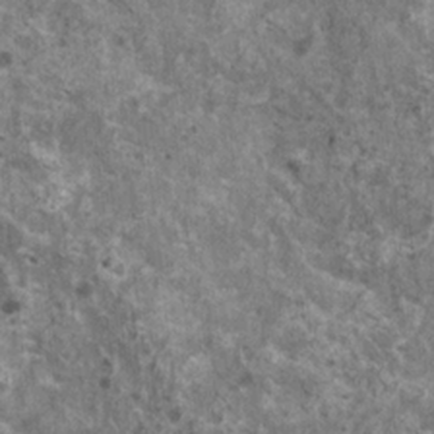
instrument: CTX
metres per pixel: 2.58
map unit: HNhu
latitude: 2.0822
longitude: 4.5762
